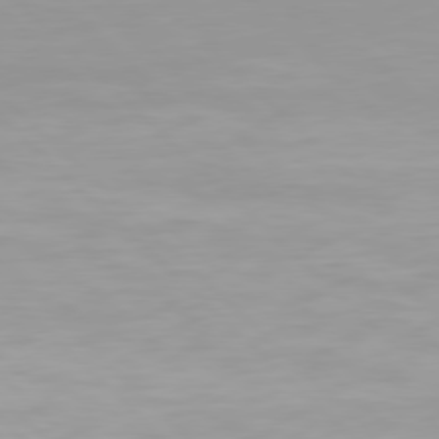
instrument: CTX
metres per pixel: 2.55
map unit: Hpe
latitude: 77.4615
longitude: -164.7057
